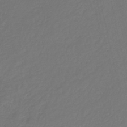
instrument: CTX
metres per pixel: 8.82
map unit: HNb
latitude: -35.4643
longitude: 51.1998
